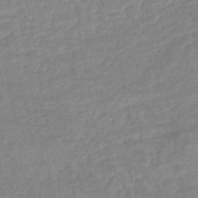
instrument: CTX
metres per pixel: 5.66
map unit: lHb
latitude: -45.8611
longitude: 73.3509
